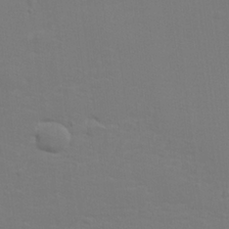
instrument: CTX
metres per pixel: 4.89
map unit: lHvf
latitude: 24.8946
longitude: 140.9164
